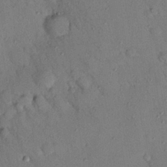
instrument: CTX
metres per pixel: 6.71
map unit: Nhu
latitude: 25.3292
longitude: -73.5183
